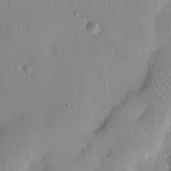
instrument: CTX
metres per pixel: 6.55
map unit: Nhu
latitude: 15.8206
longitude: -78.6680
